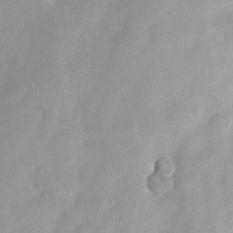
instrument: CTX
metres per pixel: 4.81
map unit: Nhu
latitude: 7.9150
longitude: -23.0269
